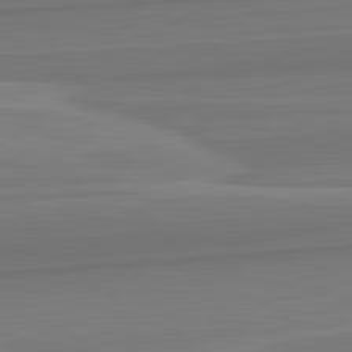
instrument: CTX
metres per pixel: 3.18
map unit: lApd
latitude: 82.6301
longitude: 169.8989
